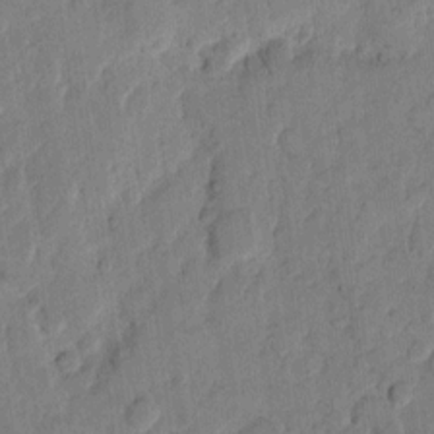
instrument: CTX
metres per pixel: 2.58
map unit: eHh
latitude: 11.4804
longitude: -65.7827
